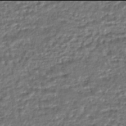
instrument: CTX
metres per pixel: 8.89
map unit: HNhu
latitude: -46.0094
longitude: 105.4265
